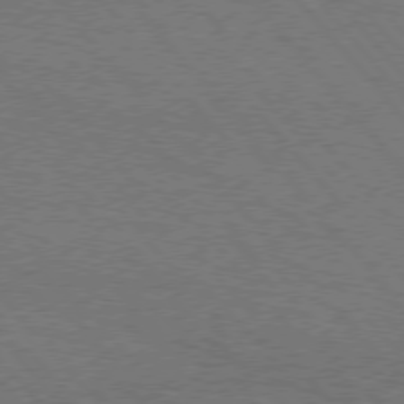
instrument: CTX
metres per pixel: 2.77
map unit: Hpe
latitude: 75.6883
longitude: -152.2145
